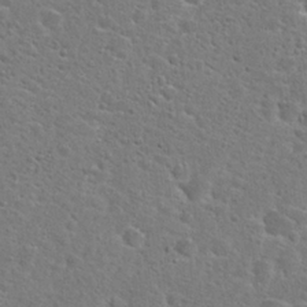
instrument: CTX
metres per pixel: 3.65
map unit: Hto
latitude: 25.1025
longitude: -49.2159
